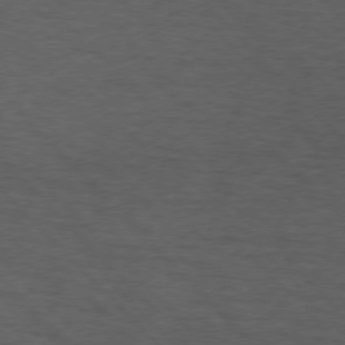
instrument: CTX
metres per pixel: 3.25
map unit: lApd
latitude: 75.4615
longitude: -82.5923
